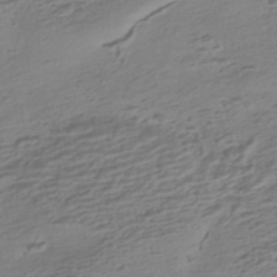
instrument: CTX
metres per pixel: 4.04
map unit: HNhu
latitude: -42.5573
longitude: 100.7274
